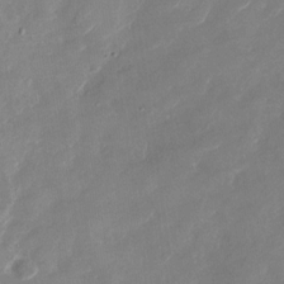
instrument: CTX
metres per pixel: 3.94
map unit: Nhu
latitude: -29.0109
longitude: -73.1593
